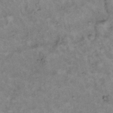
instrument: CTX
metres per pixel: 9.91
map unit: Hto
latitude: 12.4979
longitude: -60.8758
